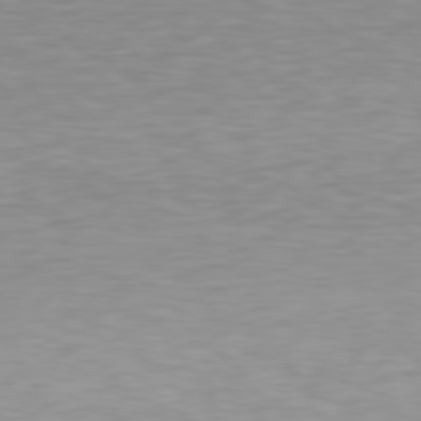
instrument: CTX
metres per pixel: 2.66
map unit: Hpe
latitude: 78.6113
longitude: -171.9717
